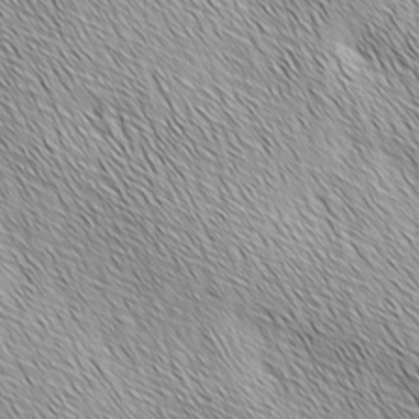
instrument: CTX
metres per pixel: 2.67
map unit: Ave
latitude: 2.0255
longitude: -114.3656
